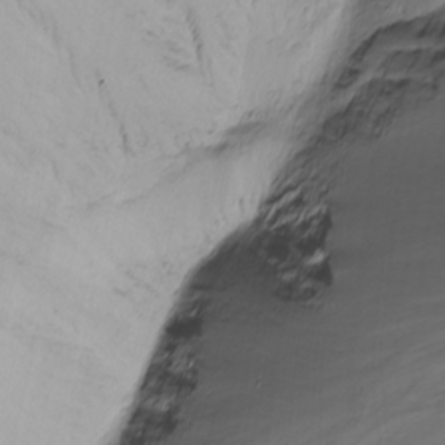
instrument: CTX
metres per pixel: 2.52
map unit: Nhu
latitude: -4.8030
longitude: -84.8002
